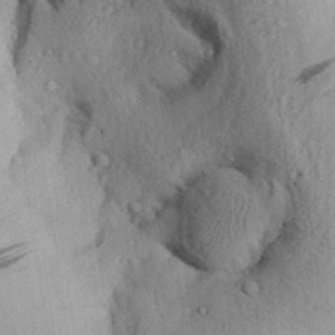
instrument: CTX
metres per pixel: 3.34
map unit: Aa
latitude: 29.7827
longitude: -136.4790
